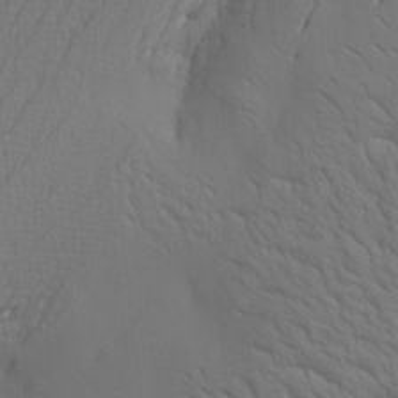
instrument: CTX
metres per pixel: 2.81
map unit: Aa
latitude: 21.3482
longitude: -142.4034
